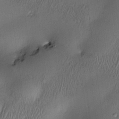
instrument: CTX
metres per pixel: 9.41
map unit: Nve
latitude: -23.5588
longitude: -138.6679
